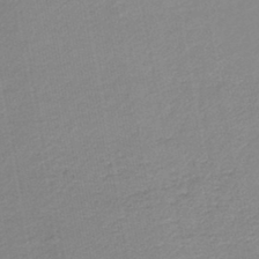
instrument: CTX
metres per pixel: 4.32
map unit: lHb
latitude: -44.0472
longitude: 62.0283
